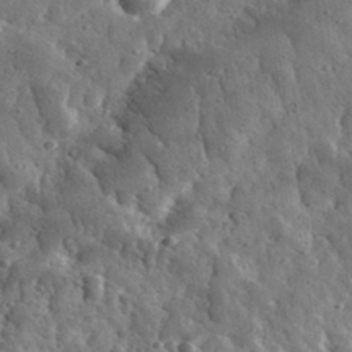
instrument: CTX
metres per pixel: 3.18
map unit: eHh
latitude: 34.7435
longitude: -80.1578
